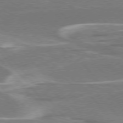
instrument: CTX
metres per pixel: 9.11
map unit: lApd
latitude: 76.3278
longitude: -63.3482
